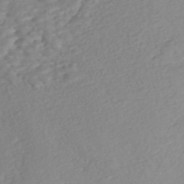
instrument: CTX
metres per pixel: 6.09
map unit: Nhe
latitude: -47.0675
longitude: -172.3089
